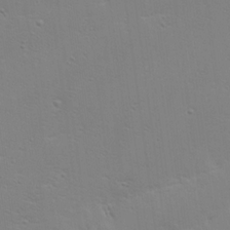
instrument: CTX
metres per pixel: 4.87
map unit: Ave
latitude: 17.1970
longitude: -139.1214
